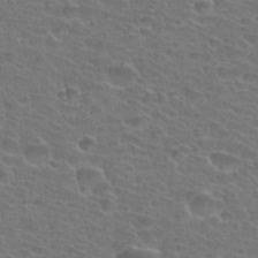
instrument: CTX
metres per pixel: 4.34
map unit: Hto
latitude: 34.5168
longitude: -39.7072
